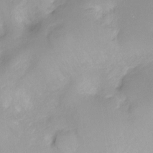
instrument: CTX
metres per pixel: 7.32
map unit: Nhu
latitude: -13.5021
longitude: -40.7246
